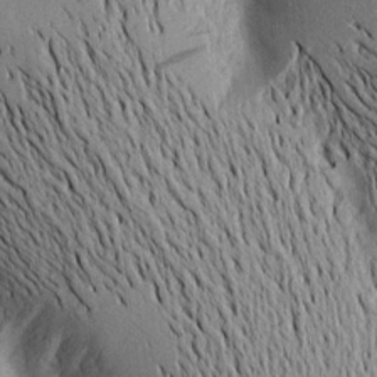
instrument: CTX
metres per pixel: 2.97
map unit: Aa
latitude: 16.4034
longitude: -147.9151
